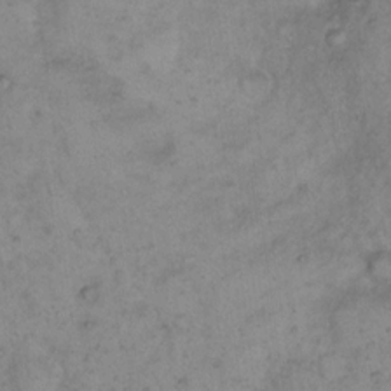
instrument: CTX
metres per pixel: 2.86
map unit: eHh
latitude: 16.0822
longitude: -63.8773
